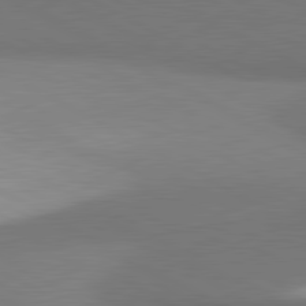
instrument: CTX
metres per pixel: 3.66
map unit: lApd
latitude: 81.1781
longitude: 155.8423
